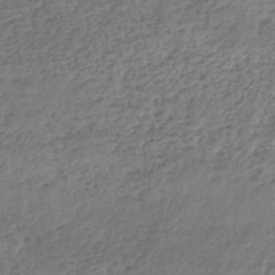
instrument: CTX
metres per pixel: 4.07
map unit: lHb
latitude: -41.5777
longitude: 69.8800
